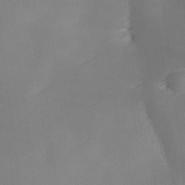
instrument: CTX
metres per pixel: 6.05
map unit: Ave
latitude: 0.1577
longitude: -114.3278
